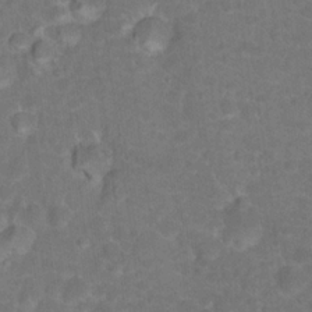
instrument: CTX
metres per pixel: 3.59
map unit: Hto
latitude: 18.0633
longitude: -40.5923
